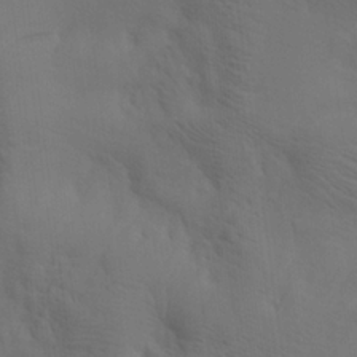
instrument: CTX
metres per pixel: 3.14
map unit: lAa
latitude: 19.9717
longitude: -139.4237
